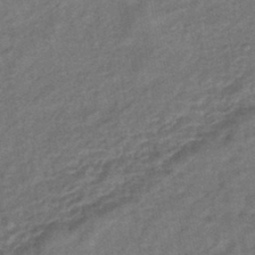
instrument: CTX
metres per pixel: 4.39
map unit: eHb
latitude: -43.2564
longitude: 84.0850
